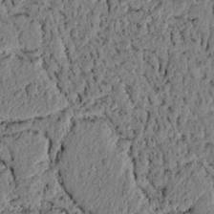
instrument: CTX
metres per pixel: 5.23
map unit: lAvf
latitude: 6.0255
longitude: 164.0472
